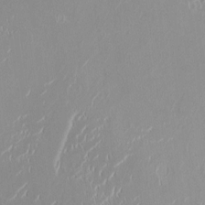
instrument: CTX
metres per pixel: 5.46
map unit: HNhu
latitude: -1.6722
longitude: -7.3482
